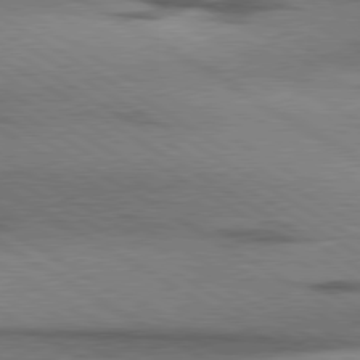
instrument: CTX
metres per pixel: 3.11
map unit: lApd
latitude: 79.8395
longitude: 167.5777
